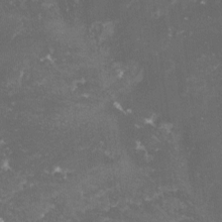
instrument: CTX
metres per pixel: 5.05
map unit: lHvf
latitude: -15.1431
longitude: -99.8394
